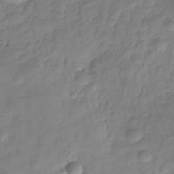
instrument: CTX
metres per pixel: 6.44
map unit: Hve
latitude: -29.5021
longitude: 93.9178
